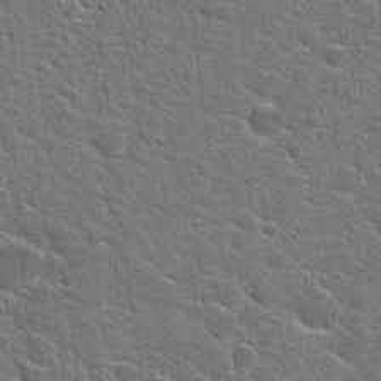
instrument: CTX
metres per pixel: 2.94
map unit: Hto
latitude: 23.0080
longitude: -44.1578
